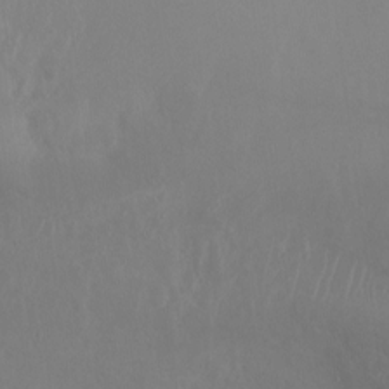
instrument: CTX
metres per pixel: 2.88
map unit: Ht
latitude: -0.4062
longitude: -32.5735
